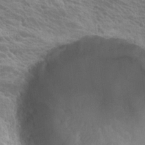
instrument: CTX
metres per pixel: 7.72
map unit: Hto
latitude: 20.9892
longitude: -38.0633
